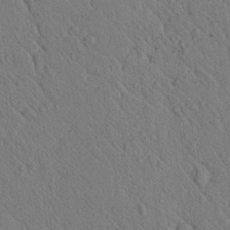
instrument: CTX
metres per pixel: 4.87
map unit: lAvf
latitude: 7.4615
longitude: 160.2362
